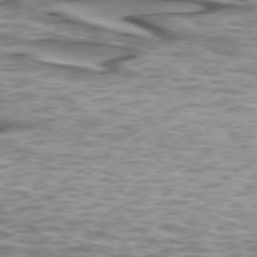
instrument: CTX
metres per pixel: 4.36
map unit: lApd
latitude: 73.8584
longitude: -57.0458
